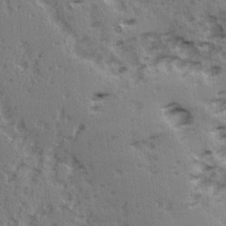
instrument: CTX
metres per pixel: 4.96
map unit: Ave
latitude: 14.9514
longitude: -104.7624
